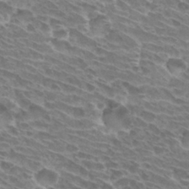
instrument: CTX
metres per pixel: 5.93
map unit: Hto
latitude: 30.5546
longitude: -42.4223
